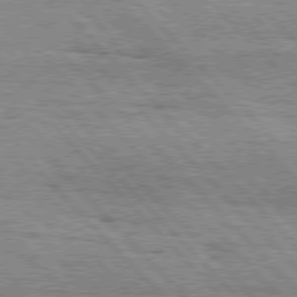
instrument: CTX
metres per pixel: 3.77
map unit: Hpe
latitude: 76.4790
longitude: -151.3859
